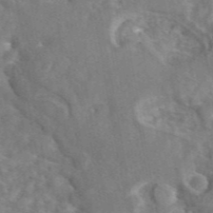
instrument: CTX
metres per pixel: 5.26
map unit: eAb
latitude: 45.1592
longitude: 116.6329
